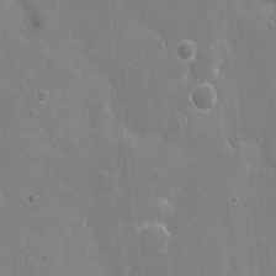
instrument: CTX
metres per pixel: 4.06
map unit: eHh
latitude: 10.1956
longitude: -70.3845
